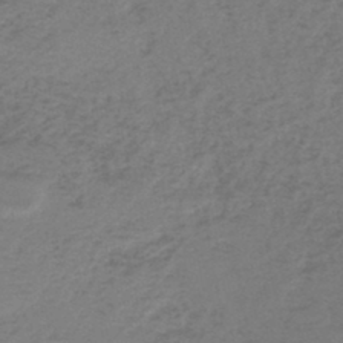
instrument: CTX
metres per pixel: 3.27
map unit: HNb
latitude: -45.3132
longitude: -45.9528
